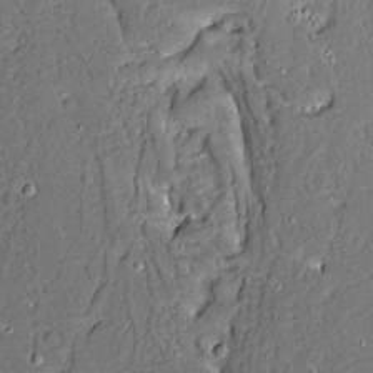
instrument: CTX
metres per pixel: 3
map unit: Aa
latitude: 13.4616
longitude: -139.7827
